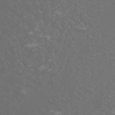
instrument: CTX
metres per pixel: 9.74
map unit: Htu
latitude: -11.8422
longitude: -72.6868
